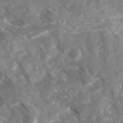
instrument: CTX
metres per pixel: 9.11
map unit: Ave
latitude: 17.4615
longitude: -131.0081
